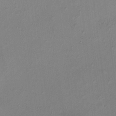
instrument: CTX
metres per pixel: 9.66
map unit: HNhu
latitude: 5.3671
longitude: 9.5021
